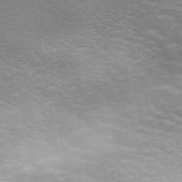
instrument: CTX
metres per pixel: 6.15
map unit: ANa
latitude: 44.1200
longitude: 21.3698
